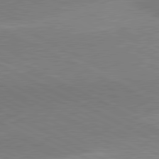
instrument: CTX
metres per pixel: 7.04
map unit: lApd
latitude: 80.9325
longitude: 164.7841
